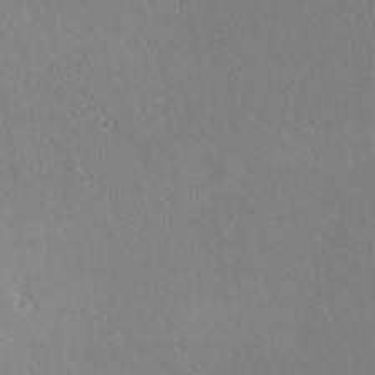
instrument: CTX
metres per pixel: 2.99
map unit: Ave
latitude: 20.8947
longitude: -137.8773
